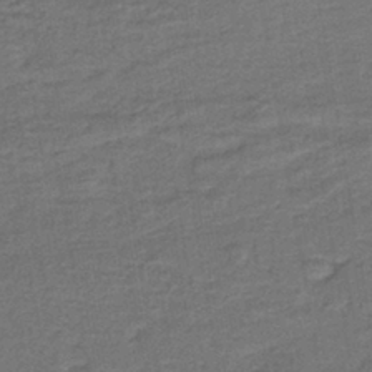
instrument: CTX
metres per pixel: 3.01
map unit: lHb
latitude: -39.7289
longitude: 58.5762
